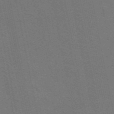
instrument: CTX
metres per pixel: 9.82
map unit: eAb
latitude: 51.1214
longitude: 113.0298
